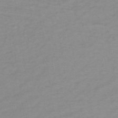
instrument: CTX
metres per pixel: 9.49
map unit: lHb
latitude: -36.6707
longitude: 70.4251
